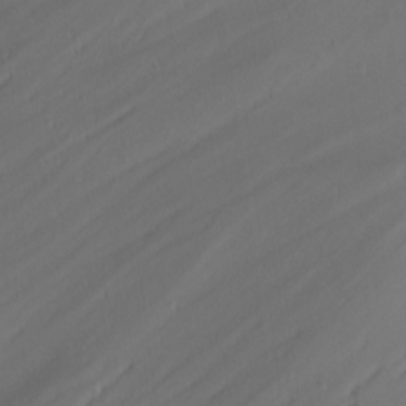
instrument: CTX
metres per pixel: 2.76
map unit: Nhu
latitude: -6.8030
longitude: -81.2348
